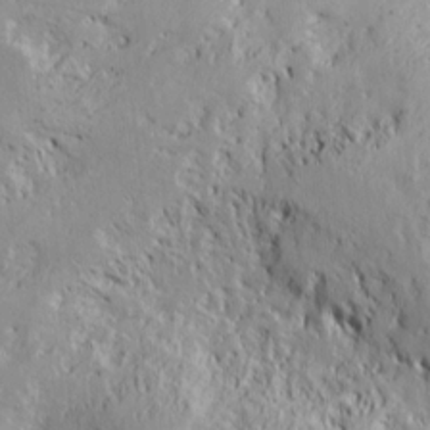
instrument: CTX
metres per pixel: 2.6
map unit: lAvf
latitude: 7.6316
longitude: 166.1039
